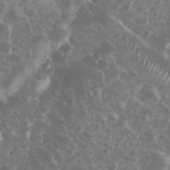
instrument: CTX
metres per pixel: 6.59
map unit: eHh
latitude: 34.3089
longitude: -61.8016
